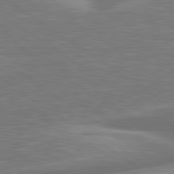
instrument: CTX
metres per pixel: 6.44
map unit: lApd
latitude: 79.7639
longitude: -126.9325
